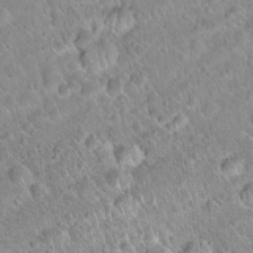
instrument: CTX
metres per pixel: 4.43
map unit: Hto
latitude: 20.3468
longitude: -52.5168
